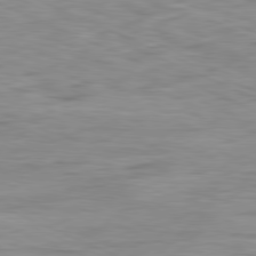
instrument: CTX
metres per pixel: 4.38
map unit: Ap
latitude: -81.2943
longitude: -81.6883
